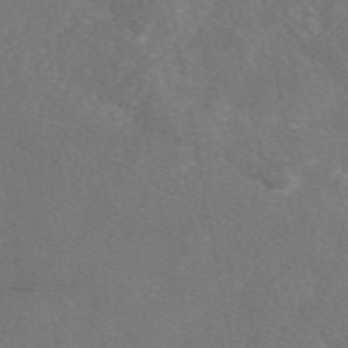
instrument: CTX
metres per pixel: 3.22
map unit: eAb
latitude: 47.8773
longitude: 109.7855
